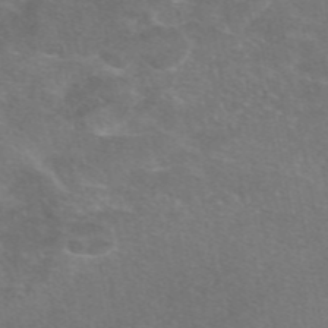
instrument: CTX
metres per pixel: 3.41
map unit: eAb
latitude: 47.1781
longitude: 106.0283
